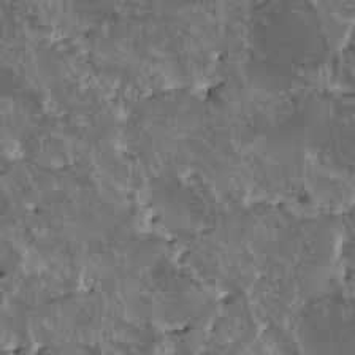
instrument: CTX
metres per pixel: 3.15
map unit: HNhu
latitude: 3.3104
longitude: 6.0850
